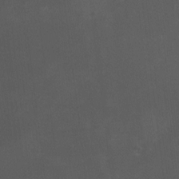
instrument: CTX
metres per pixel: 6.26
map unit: HNhu
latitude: 4.1956
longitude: 5.5021
